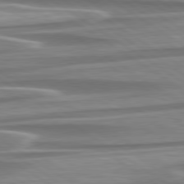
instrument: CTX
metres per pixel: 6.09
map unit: lApd
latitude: 79.4238
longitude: -114.2900
